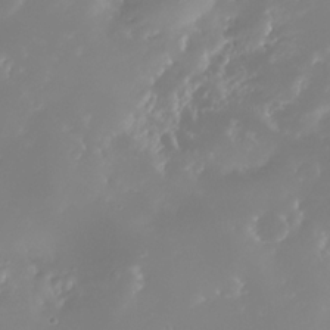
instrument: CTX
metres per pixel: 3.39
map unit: Nhe
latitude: -32.1039
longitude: -116.8758
